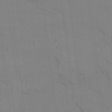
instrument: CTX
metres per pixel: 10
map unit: lAvf
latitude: 24.6679
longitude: -111.7450
